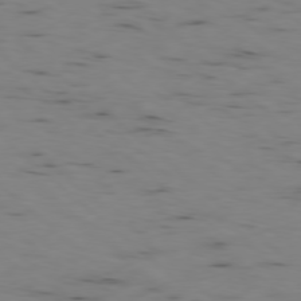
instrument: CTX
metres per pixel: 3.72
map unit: Ap
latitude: -78.2172
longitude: -74.6113
